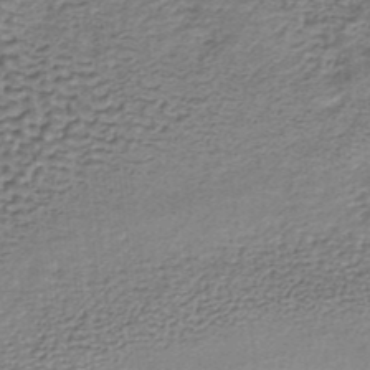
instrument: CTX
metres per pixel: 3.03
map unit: lHb
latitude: -35.5777
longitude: 60.7652
